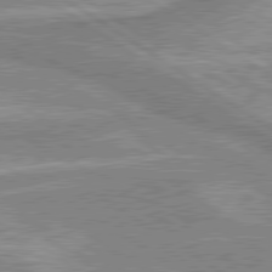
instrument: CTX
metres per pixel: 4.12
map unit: lApd
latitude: 80.1389
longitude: -176.4601
